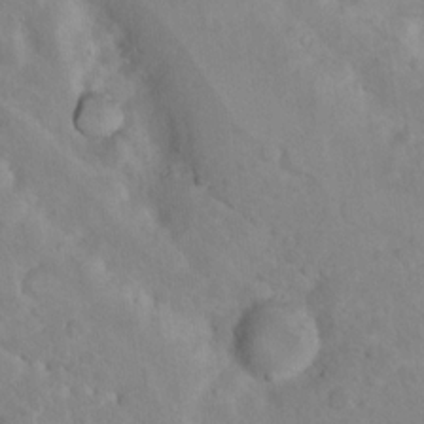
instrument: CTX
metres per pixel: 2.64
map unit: Nhu
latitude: 9.4804
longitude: -23.1592
